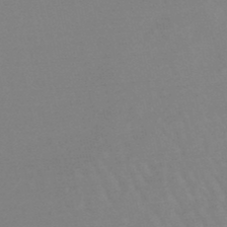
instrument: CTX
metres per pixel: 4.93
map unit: eHb
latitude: -48.4818
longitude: 86.1228
